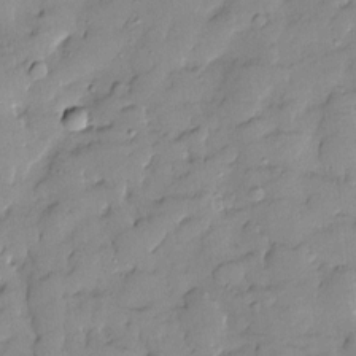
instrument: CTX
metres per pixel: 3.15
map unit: Htu
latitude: -8.5952
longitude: 176.5952
